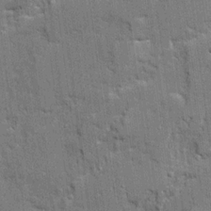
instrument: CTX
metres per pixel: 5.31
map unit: Ave
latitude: 20.2523
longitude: -128.6868
